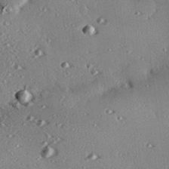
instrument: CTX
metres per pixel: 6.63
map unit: eHh
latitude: 22.8947
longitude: -89.8395
